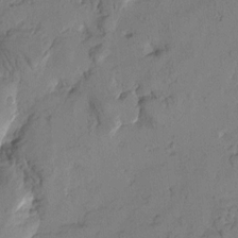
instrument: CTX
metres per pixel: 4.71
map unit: Htu
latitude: -1.4455
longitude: -176.6301
